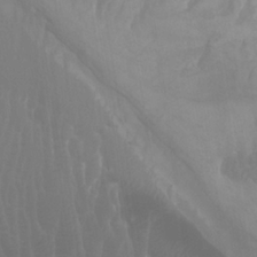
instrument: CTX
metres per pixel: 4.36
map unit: Nhu
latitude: -4.6140
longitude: -73.3860
